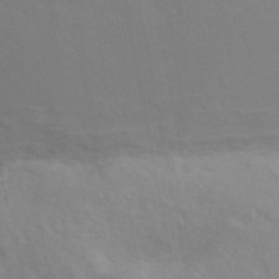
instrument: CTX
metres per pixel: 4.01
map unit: ANa
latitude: 46.5546
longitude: 27.3131
